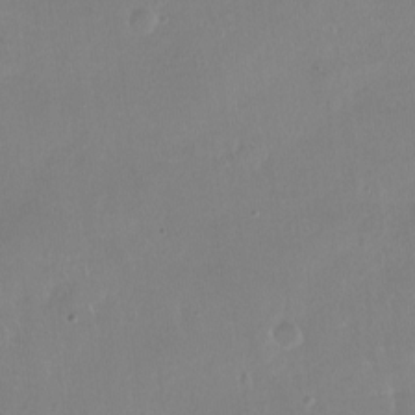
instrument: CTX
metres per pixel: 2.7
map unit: Ht
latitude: -16.1417
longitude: -40.9513
